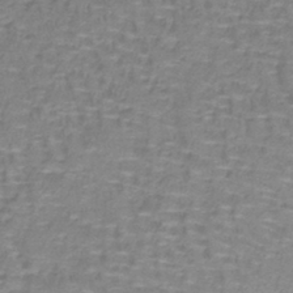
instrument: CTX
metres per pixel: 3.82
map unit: lHb
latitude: -41.2187
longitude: 58.9730
